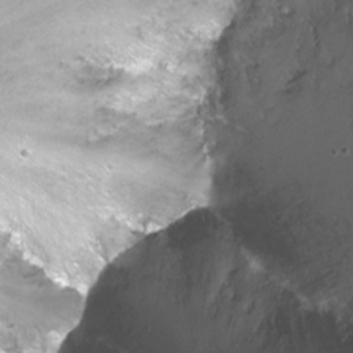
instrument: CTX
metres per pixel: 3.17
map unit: Nhu
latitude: -6.9352
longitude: -46.8758
